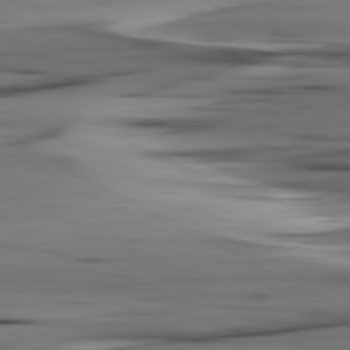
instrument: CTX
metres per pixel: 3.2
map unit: lApd
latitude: 80.9514
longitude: -122.9892
